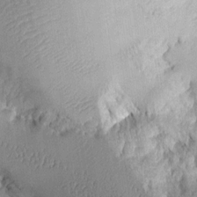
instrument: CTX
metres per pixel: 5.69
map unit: Aa
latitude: 10.3656
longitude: -127.6505
